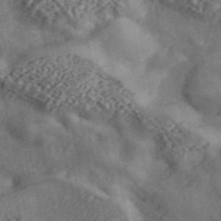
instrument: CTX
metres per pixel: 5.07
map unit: ANa
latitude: 45.5182
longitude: 46.2739
